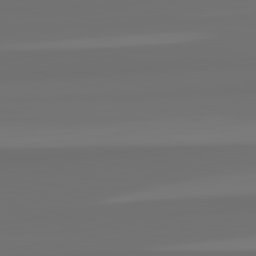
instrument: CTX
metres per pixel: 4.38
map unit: lApd
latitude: 82.7246
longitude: 161.9367
